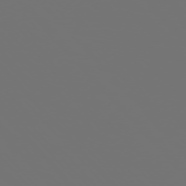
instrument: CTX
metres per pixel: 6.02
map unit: Ap
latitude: -76.1606
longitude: -63.2915
